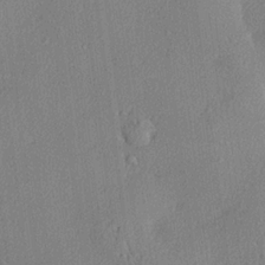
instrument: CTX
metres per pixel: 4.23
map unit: lHvf
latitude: 22.2900
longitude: 140.6518
